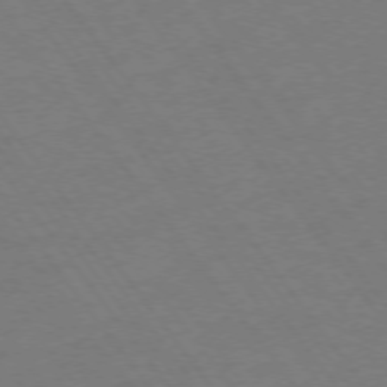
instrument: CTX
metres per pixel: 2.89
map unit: Ap
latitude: -75.5966
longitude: -64.8380
